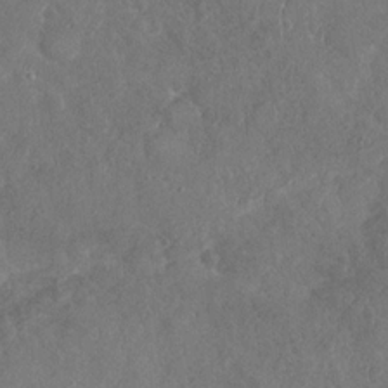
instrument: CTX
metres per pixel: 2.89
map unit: Nhu
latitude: -31.1431
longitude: -60.2144
